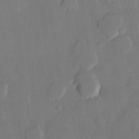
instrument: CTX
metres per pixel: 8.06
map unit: lHvf
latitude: 20.7058
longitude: 146.2739
